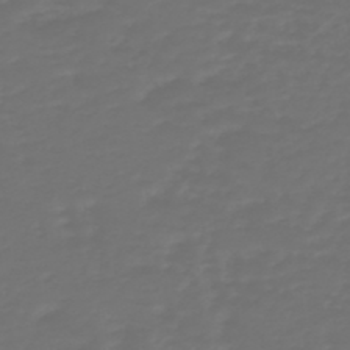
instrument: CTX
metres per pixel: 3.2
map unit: HNb
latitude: -47.5966
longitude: 54.4062
